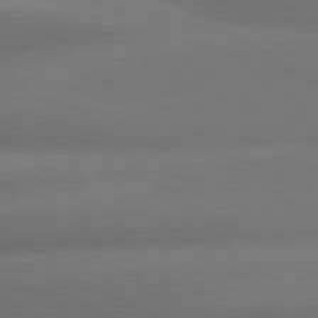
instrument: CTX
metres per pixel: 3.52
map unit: lApd
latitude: 79.8395
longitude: -155.5182
